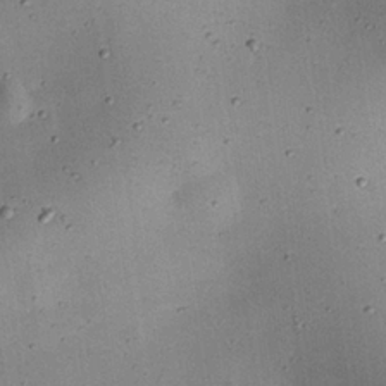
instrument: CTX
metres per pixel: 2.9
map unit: eHh
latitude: 24.9702
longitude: -71.3293
